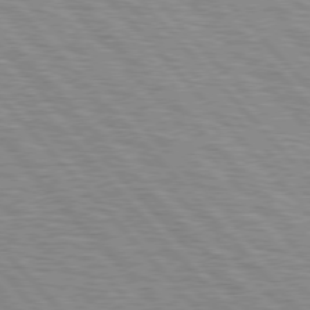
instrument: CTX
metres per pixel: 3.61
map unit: lApd
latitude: 76.4223
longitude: -72.6491
